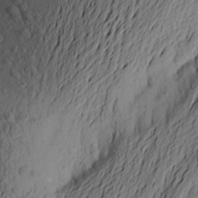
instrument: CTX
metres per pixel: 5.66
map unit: Aa
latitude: 21.8961
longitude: -148.9703
